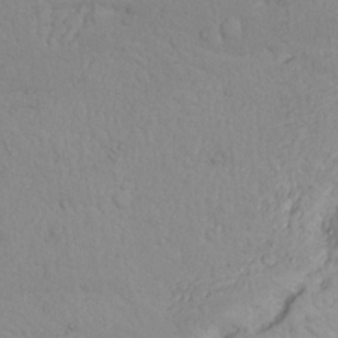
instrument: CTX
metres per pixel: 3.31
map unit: Nhu
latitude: 22.3278
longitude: -69.1592
